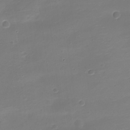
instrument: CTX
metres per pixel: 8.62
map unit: Nve
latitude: -21.3131
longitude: 105.1242
